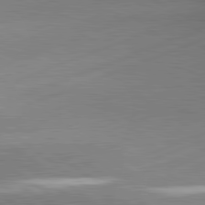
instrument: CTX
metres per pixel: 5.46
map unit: lApd
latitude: 81.3482
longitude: -156.7057
